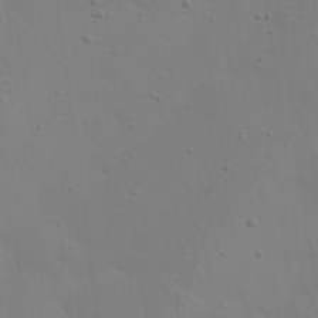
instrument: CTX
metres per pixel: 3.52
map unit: eHh
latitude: 24.1388
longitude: -69.7261
